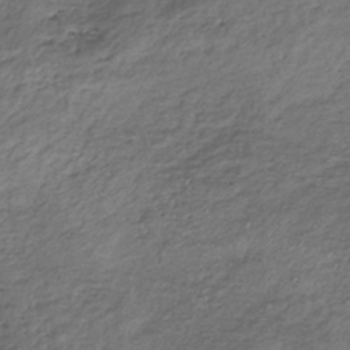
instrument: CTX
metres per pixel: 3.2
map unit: lHb
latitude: -35.1620
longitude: 68.1038
